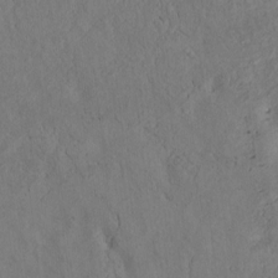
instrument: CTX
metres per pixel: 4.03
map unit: Htu
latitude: 2.3467
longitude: 148.5385
